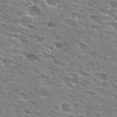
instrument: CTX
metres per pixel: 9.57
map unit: Hto
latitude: 26.8002
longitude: -47.3293
